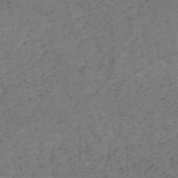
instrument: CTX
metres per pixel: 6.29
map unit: HNb
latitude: -54.6897
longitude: -47.5938
